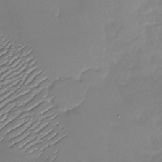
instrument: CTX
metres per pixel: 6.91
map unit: Nhu
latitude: -28.6330
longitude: -58.6868
